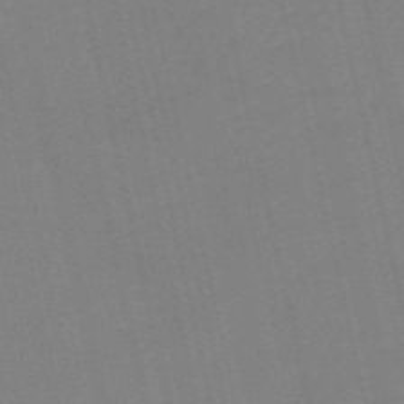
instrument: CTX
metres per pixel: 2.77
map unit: Nve
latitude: -58.4440
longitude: 50.5007
